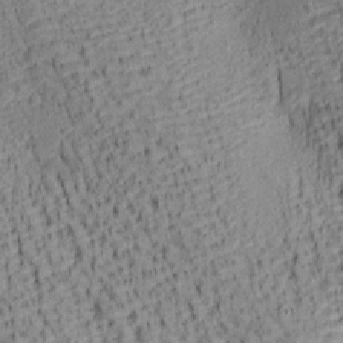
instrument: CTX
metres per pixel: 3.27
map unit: lAa
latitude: 7.2348
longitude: -115.3292
